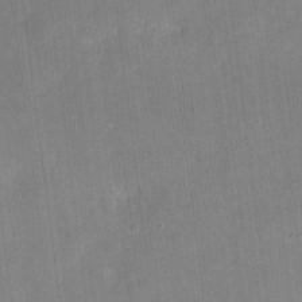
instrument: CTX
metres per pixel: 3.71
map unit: eHh
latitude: 4.7435
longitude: -68.4223
